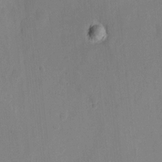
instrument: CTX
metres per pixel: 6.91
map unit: eHh
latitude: 10.2334
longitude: -67.7071
